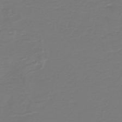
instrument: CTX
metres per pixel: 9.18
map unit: HNb
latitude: -47.2943
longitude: 52.8785
